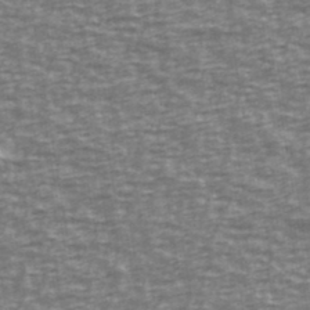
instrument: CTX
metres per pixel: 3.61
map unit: Ave
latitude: 40.1199
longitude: -113.6316
